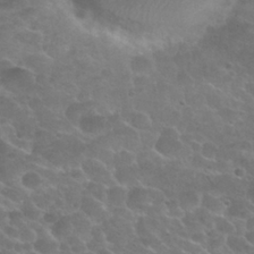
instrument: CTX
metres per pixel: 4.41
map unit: Nhu
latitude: 25.4804
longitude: -51.5371
